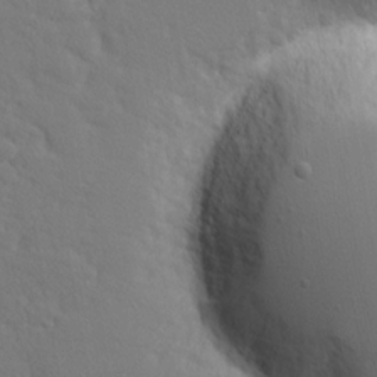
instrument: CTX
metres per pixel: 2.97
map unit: Nhu
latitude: 1.2726
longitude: -76.9136
